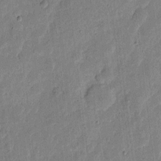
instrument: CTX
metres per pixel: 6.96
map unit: eHh
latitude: 5.4048
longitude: -71.0647
